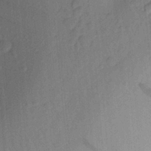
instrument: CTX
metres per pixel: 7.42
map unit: Aa
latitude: 23.3671
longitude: -147.5372
